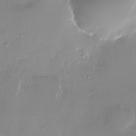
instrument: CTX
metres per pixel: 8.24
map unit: Nhu
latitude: -27.3509
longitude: -60.4601
